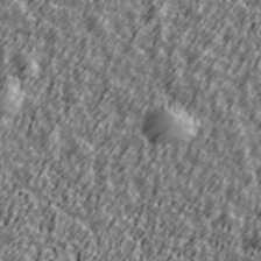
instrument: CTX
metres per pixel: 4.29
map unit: Ave
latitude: 41.7827
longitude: -113.5371
